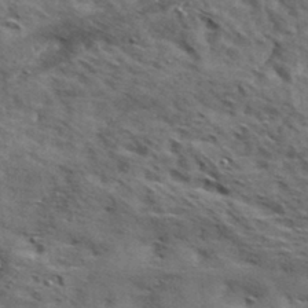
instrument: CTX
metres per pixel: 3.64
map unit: Hve
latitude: 31.6694
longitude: 149.1620
